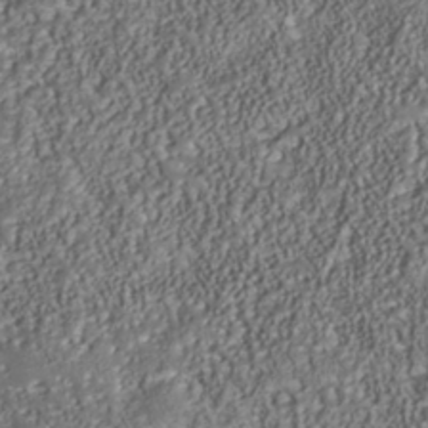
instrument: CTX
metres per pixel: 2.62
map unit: Nhu
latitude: -39.6533
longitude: -85.3860
